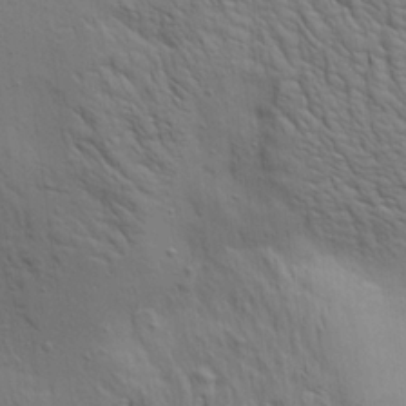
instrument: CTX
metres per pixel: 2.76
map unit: Aa
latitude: 21.7450
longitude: -142.0255
